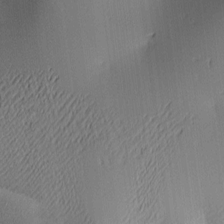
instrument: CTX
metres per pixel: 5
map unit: lAa
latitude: 2.9891
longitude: -116.1767
